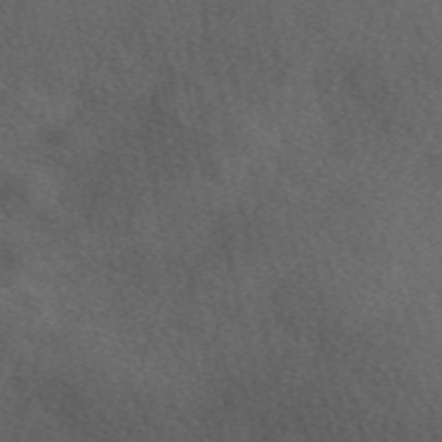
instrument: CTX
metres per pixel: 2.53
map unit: eAb
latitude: 49.6127
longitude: 116.7652
